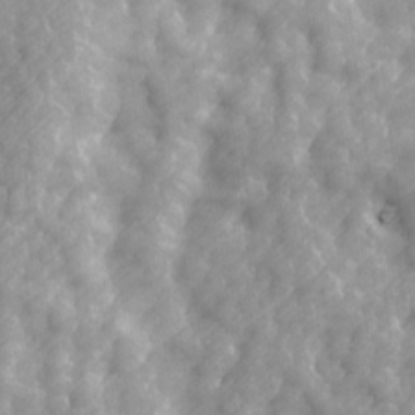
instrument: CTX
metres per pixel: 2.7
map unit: Ave
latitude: 13.6694
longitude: -104.8002
